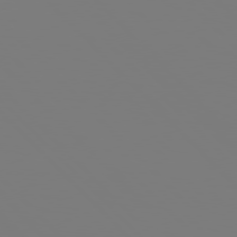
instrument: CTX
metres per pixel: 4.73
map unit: Hpe
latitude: 76.9136
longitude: -161.7827
